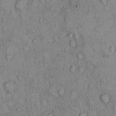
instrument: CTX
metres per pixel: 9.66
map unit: Hto
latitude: 10.6491
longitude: -60.1955
